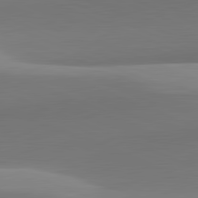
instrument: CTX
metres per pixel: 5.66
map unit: lApd
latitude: 82.0822
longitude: 144.2740
